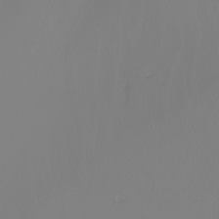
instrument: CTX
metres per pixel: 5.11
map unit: Nhu
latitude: -7.5399
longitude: -94.1767
